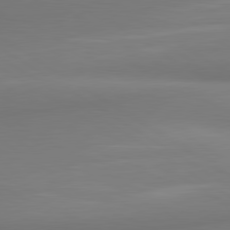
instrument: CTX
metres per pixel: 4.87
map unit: lApd
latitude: 80.2711
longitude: 175.5588
